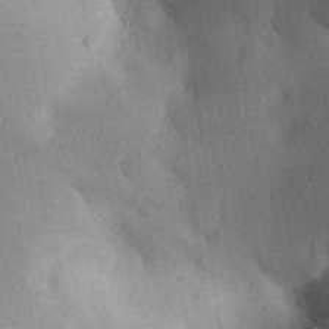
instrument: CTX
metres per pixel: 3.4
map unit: Aa
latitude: 31.9717
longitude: -144.4412
